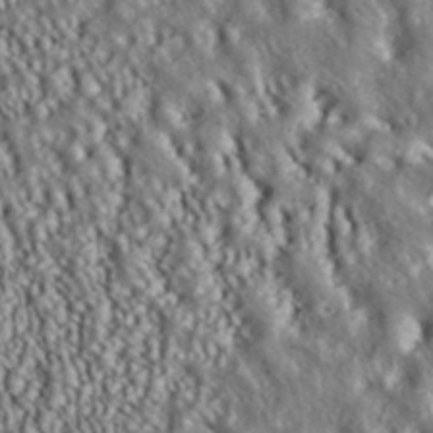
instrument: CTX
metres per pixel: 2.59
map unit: ANa
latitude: 39.5182
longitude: 30.1794
